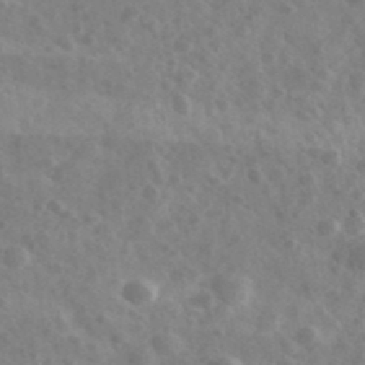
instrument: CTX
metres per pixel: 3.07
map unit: Ave
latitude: 39.2726
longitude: -106.7813
